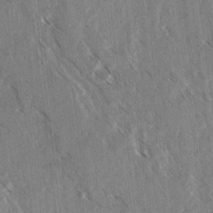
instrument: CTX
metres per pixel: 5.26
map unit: lAvf
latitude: 4.1200
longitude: -105.6316
